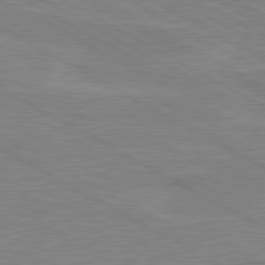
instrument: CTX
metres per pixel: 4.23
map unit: lApd
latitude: 80.4412
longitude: 121.7288
